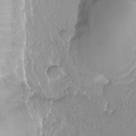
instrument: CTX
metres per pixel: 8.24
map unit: Ht
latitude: -0.0472
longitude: -32.4223
